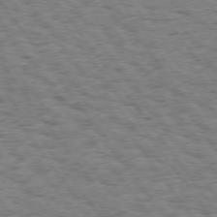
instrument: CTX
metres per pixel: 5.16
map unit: Hpe
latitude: 74.4034
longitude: -135.0080
